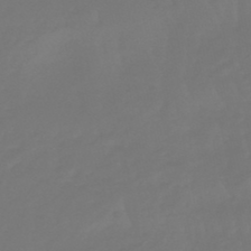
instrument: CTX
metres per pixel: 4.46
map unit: eHb
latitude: -46.9919
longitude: 81.2187
